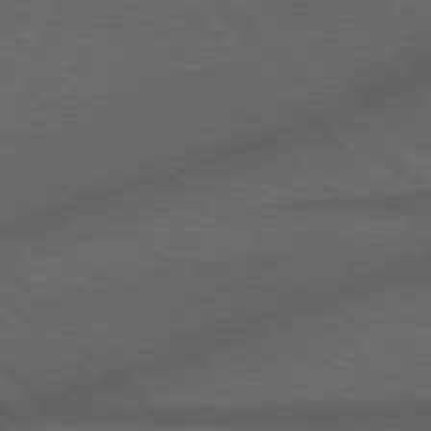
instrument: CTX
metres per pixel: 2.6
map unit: Hpe
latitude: 78.1389
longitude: -158.3467
